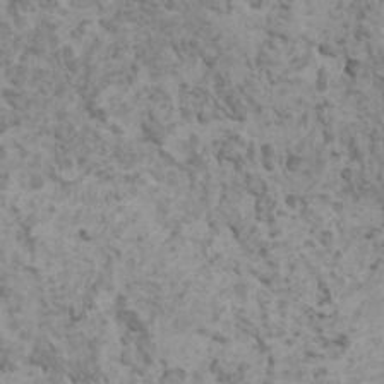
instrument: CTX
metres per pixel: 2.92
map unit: HNhu
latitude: -0.5385
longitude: 2.3684
